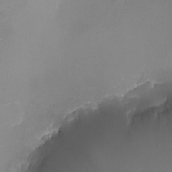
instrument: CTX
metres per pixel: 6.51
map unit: eHh
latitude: -5.6155
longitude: -78.5546
